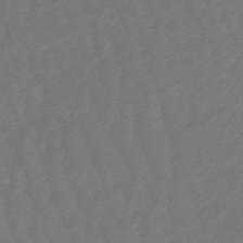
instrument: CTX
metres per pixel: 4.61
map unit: eHb
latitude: -47.0486
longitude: 81.6722
